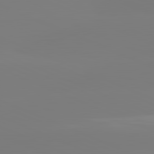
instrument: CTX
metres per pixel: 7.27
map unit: lApd
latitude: 81.7261
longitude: -158.6113
